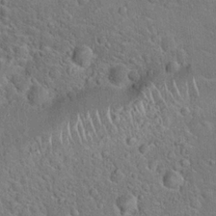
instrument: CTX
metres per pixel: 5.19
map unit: Hto
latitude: 19.2726
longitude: -51.4804
